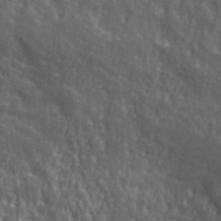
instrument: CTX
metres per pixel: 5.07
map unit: lHvf
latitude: 37.9150
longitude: -87.4048
